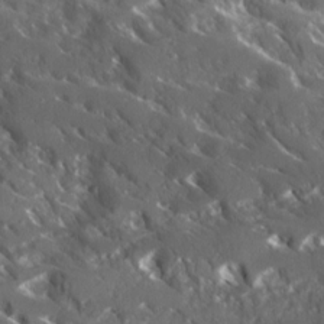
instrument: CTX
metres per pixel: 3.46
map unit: Ave
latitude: 17.3293
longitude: -130.2145
